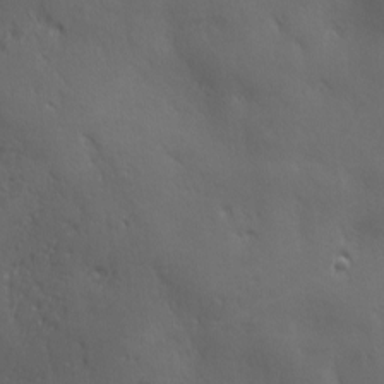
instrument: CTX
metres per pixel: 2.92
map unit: Ave
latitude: 1.8772
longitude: -113.1403
